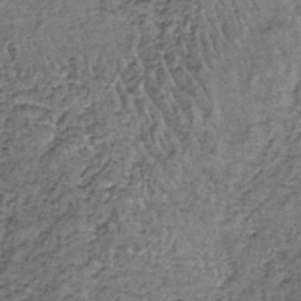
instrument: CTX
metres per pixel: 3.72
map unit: lHb
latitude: -38.5196
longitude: 65.2565
